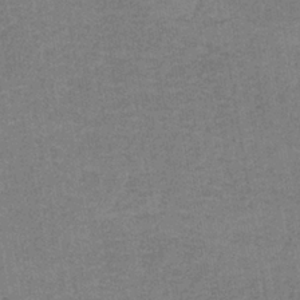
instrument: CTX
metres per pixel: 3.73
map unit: eAb
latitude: -36.5195
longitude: 51.7666
